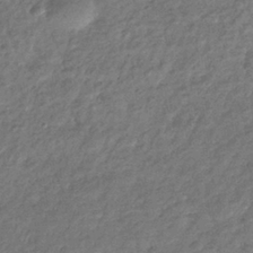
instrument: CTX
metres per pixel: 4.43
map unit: eHb
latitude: -38.6141
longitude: 80.8786
